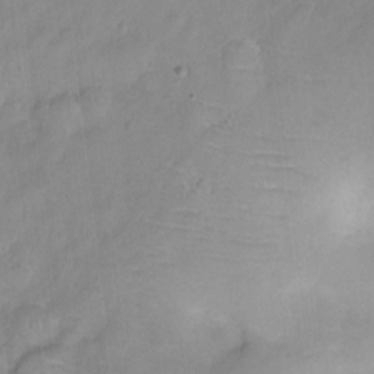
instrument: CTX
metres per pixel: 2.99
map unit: Ht
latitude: -5.7477
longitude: -21.0270
